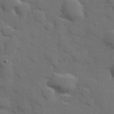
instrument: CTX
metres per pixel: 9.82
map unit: Hve
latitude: 25.1403
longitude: 148.1984
